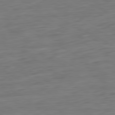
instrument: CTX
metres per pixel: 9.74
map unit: Ap
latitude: -81.6911
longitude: -78.2523
